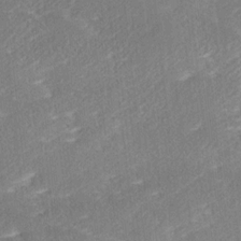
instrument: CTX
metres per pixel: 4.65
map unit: Ave
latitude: 17.4237
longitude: -137.4238
